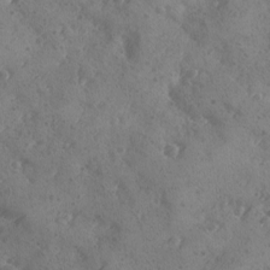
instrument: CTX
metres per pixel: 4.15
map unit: Ave
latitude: -8.8408
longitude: -118.1389
